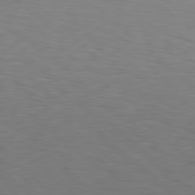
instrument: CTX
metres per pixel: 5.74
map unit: Hpe
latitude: 78.1389
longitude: -149.1214
